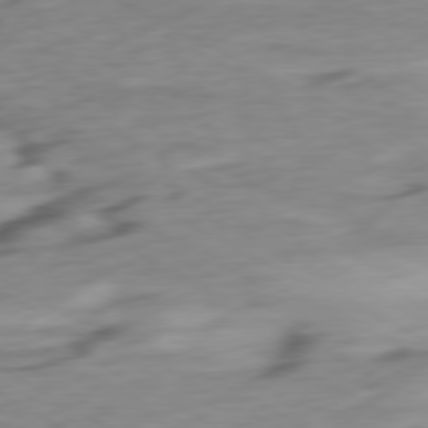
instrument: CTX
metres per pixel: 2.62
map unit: Ap
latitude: -76.6330
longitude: -76.2711
